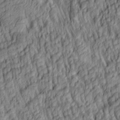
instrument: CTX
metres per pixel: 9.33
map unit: lAa
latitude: 4.0633
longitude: -115.3859
